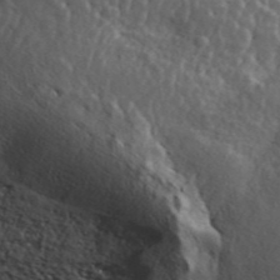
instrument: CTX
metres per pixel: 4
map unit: ANa
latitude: 46.0822
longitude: 23.7856
